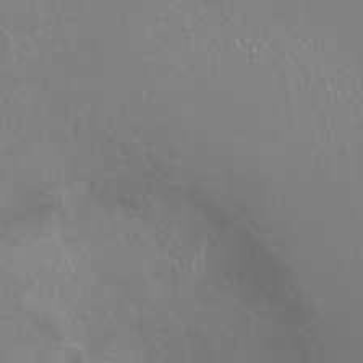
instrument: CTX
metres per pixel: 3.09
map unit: Hto
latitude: -14.0094
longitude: -42.6491
